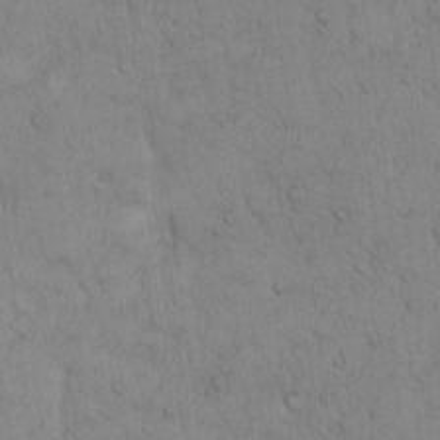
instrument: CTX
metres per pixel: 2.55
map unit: Hto
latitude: 12.6869
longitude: -56.0822
